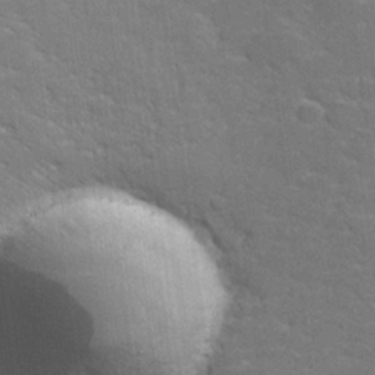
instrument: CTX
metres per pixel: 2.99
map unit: lHvf
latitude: 25.8394
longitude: 142.4629
